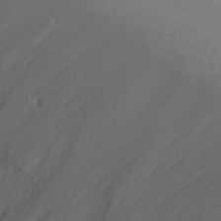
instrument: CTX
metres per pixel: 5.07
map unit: Nhu
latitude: -6.7085
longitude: -82.1766
